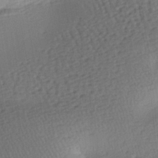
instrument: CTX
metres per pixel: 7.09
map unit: lAa
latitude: -7.4265
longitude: -126.0444
